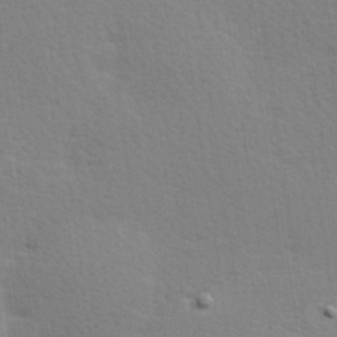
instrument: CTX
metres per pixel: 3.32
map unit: Hve
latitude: 26.5924
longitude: -94.1200
